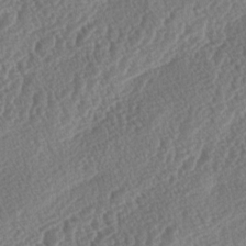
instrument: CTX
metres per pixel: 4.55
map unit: lAa
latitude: -3.7099
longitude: -128.2333
